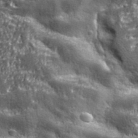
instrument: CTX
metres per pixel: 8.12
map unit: ANa
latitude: 39.9906
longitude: -90.5924
